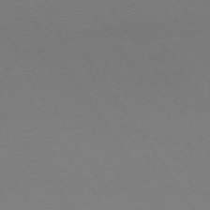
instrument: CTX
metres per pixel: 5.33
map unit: Ap
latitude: -73.8989
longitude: -72.0822
